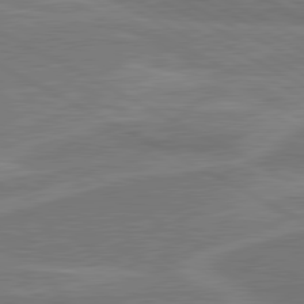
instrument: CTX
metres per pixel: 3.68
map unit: lApd
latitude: 80.5357
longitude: 128.3117
